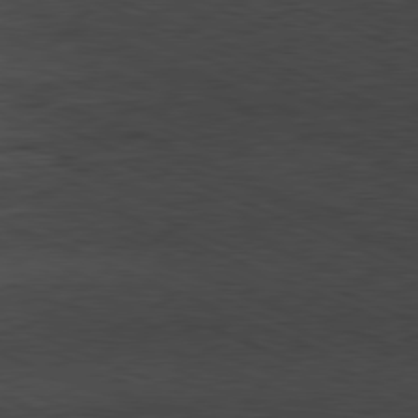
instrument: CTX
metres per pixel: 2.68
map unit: Ap
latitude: -81.7478
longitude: -83.3292
